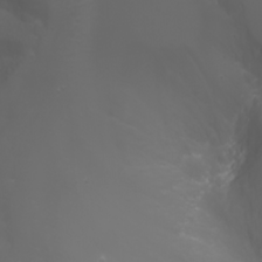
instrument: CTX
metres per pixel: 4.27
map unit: Nhu
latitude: -5.8989
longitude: -88.7247
